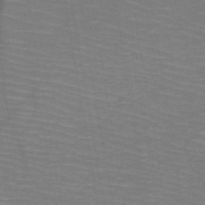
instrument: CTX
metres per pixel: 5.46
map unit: HNb
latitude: -50.3684
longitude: -44.8758
